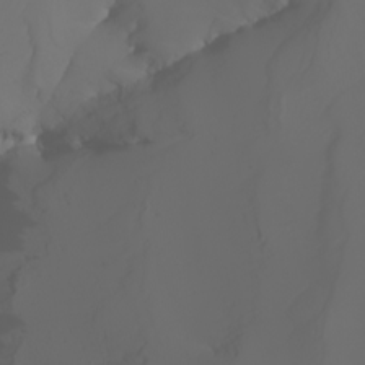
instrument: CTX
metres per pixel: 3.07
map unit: Nhu
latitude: -6.1983
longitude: -93.2159
